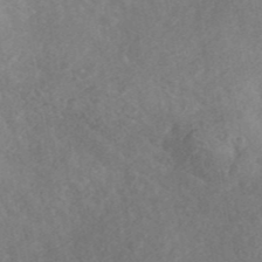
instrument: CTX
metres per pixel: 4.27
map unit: ANa
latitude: 42.0255
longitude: 26.4251
